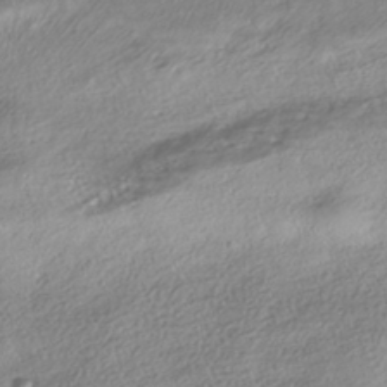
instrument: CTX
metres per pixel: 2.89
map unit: HNhu
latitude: -41.6155
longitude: 102.2173
